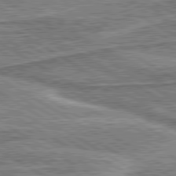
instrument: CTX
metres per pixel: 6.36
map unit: lApd
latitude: 80.2522
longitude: 172.1983
